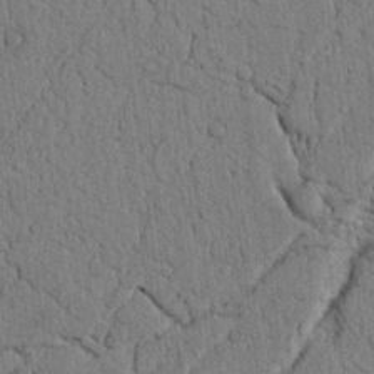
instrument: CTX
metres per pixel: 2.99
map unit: Nhu
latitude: 20.1011
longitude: -76.1766
